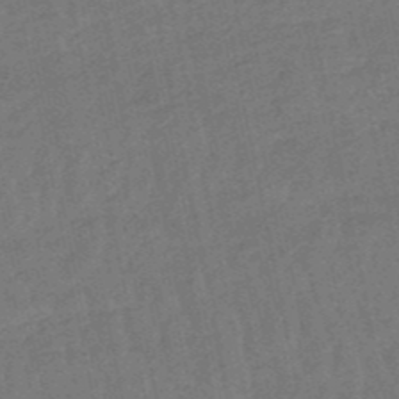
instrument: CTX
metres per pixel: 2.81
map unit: lHb
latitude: -50.3873
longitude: 80.4251
